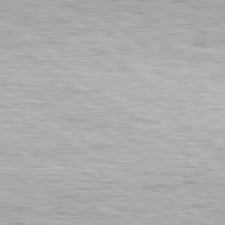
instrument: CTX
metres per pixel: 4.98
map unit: Hpe
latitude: 79.2726
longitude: -154.6868
